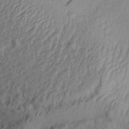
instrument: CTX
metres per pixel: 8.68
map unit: Aa
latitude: 30.1956
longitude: -136.1389
